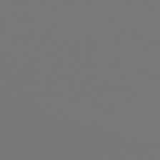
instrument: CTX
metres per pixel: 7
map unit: Hpe
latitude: 78.1956
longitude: -167.4237
